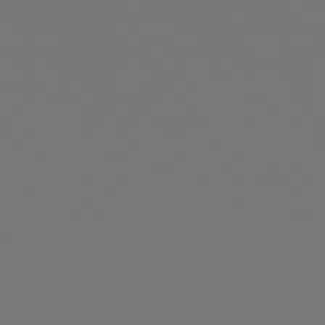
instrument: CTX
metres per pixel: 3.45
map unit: Hpe
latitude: 77.6694
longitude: -177.3292
